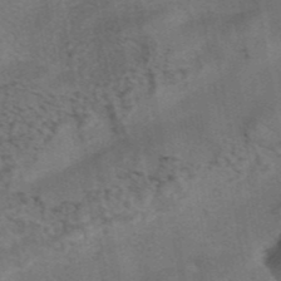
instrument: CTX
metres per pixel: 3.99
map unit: eAb
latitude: 43.1781
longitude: 107.1054
